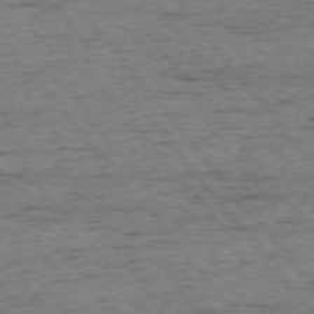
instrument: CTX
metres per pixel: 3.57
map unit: Ap
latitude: -75.0298
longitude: -90.4979
